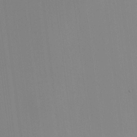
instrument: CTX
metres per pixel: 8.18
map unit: HNhu
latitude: 7.1592
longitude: 1.8423
